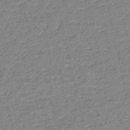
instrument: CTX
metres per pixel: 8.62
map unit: HNb
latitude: -53.0108
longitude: -40.5356
